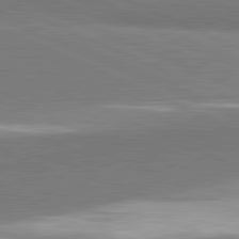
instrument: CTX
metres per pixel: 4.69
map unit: lApd
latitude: 81.8583
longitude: 161.8989
